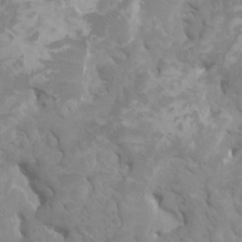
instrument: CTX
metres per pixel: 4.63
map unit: HNhu
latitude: 3.2348
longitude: -1.7638
